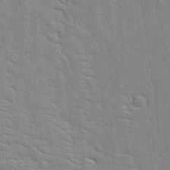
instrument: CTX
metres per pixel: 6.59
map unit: lAvf
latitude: 17.0270
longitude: -127.6316
